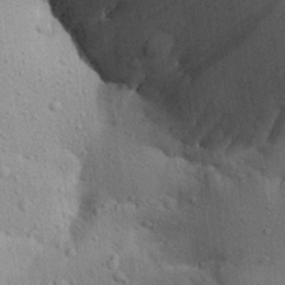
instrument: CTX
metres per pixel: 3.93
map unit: Aa
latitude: 22.9514
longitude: -144.7813
